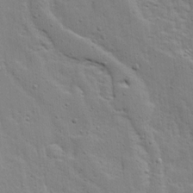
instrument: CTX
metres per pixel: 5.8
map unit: Ave
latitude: 13.3293
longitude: -134.3845
